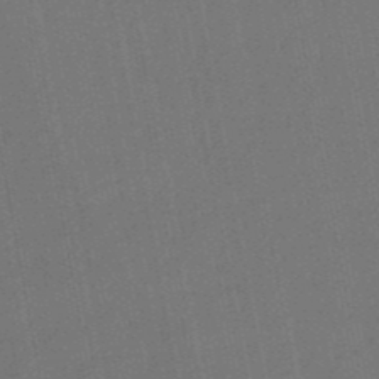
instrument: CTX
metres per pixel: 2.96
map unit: eHb
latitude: -49.7100
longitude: 73.5021
